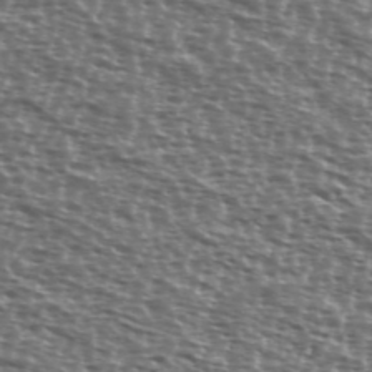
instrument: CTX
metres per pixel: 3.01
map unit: Ave
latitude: 38.4979
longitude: -111.8961
